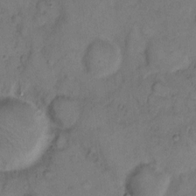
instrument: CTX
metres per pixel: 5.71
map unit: eHh
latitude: 9.0459
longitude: -62.6680
